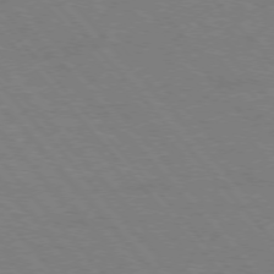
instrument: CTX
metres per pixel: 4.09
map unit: Hpe
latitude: -76.5196
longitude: -13.1025
